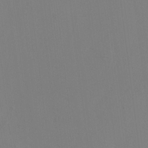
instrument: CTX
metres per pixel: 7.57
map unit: HNhu
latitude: 11.0648
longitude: 22.5763
